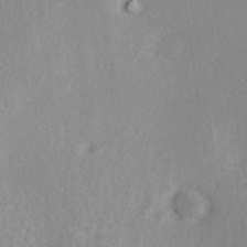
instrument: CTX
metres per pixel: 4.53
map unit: Hve
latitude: 26.1389
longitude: -94.1578
